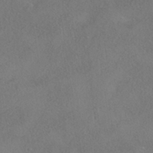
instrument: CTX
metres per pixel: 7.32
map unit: HNhu
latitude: -41.6911
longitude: 102.6519
